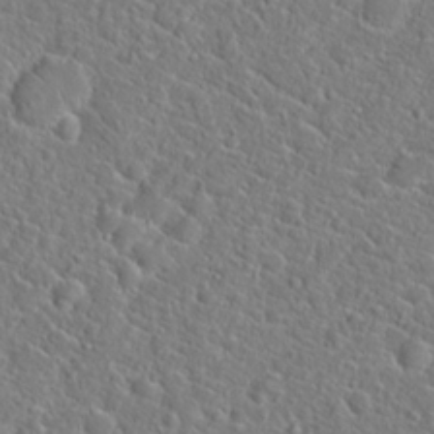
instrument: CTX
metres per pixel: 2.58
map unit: Hto
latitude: 20.8002
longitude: -44.9136
